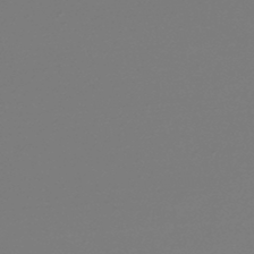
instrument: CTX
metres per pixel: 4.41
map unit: lHb
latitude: -46.1039
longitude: 70.3684
